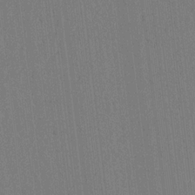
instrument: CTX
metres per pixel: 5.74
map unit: lAvf
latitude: 8.6869
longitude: 164.6330
